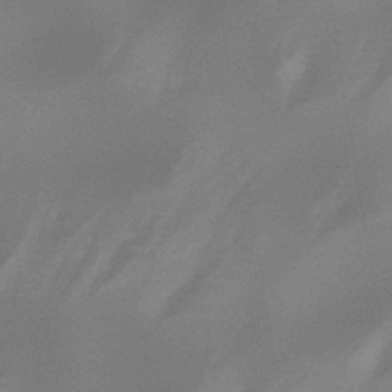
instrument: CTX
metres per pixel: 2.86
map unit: HNb
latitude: -44.7463
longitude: -44.9702
